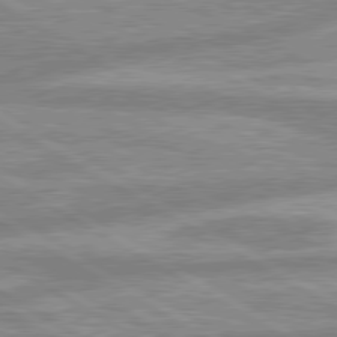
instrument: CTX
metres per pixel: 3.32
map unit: lApd
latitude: 80.0255
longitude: -166.4790
